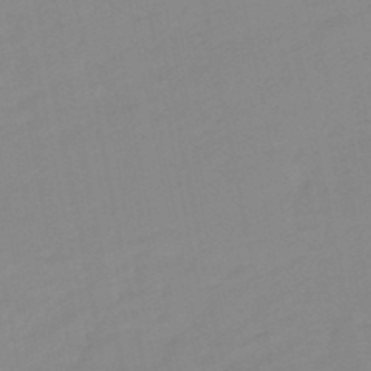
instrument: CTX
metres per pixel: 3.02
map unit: lHb
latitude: -49.1431
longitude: 80.8408
